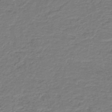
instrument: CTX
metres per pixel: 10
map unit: HNb
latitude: -42.4817
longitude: 50.3873
